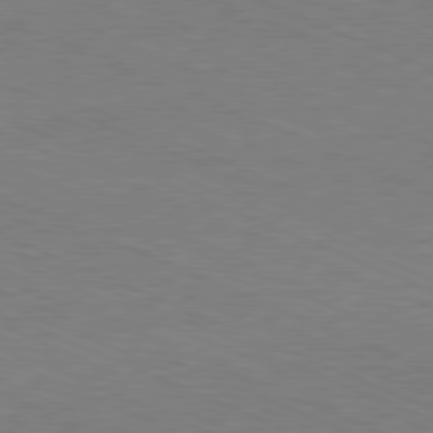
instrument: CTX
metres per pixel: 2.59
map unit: Hpe
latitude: -81.6722
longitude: 16.7652
